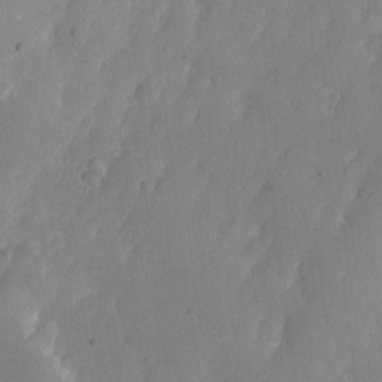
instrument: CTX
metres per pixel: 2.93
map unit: Nhe
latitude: -1.5588
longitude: -58.8380
